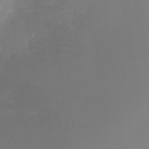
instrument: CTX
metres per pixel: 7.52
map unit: Ht
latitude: -6.5384
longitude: -33.5749
